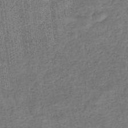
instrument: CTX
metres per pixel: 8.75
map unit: eHb
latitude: -32.9542
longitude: 74.0850
